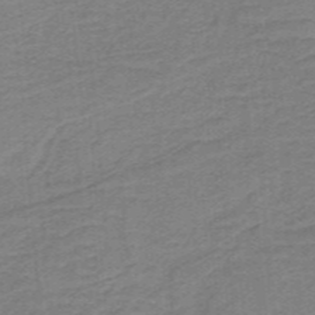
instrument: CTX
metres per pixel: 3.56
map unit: lHb
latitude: -40.4440
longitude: 54.2740
